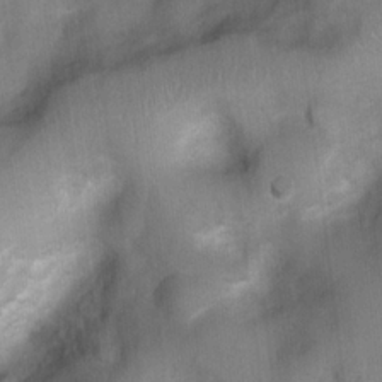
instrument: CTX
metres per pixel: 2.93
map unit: Ht
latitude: 4.3089
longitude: -22.0444
